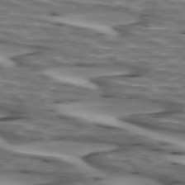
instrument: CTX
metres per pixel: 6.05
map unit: lApd
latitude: 73.1215
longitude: -56.9513
